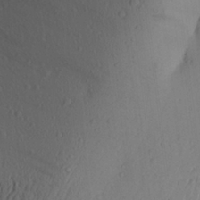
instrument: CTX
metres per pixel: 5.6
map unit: Aa
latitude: 26.9325
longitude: -147.2726
